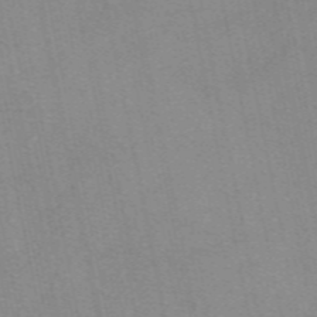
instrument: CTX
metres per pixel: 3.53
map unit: eAb
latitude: 49.3671
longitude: 106.2740
